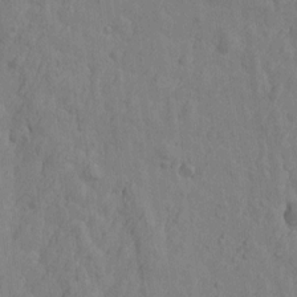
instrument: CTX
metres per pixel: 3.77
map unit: Htu
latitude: -2.8030
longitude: -175.3482
